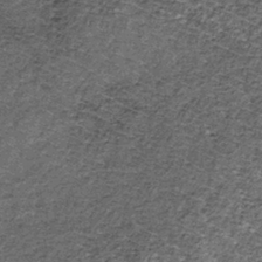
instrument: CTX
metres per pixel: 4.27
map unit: lHb
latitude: -39.1998
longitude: 66.5007
